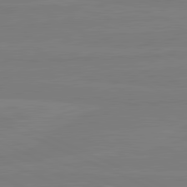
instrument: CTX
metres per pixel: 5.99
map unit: lApd
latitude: 81.7072
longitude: -177.8205
